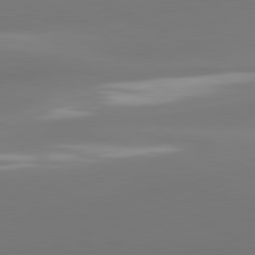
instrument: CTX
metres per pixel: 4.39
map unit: lApd
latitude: 81.2348
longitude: -160.4790
